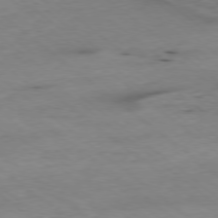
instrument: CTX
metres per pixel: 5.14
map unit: Ap
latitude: -78.7463
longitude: -90.9136
